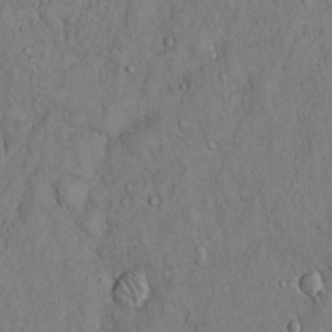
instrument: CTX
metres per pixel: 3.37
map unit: Hto
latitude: 13.8961
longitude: -58.4223
